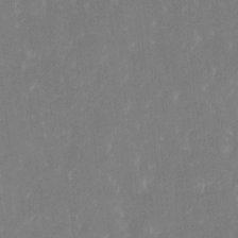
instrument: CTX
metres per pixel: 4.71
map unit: eHh
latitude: 6.1200
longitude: -69.4993
